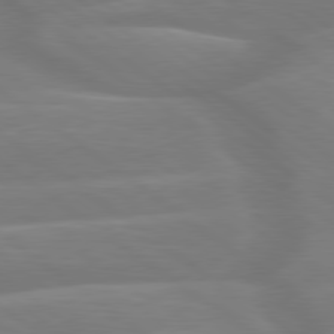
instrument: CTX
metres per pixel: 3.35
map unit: Hpe
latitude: 79.1592
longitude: -126.7813
